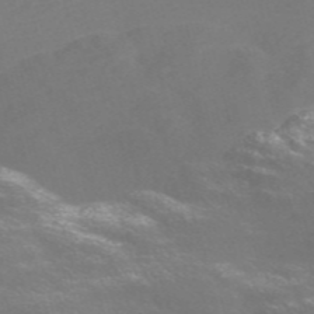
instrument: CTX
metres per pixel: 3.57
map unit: Nve
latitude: -56.9164
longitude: 52.5384
